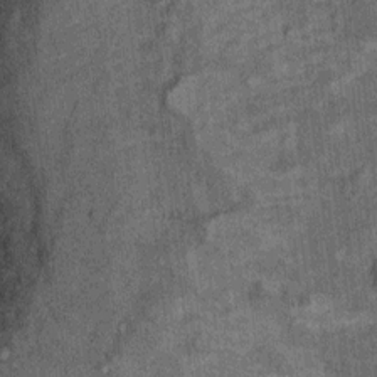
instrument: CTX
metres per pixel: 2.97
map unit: Ht
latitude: 8.1389
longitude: -37.4048
